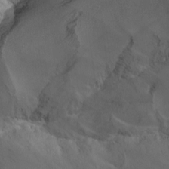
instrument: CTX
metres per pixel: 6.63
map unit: Nhu
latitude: -14.0472
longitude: -59.1970
